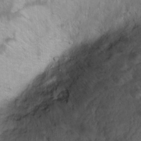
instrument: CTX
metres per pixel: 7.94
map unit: Ht
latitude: 6.5357
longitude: -30.0255
